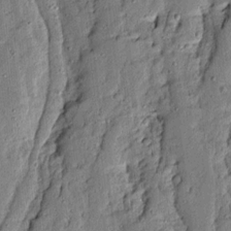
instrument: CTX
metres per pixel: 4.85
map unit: Ave
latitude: 13.3860
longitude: -134.8191
